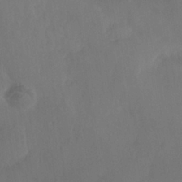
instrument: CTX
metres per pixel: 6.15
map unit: Nhe
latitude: -36.6329
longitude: -177.8016
